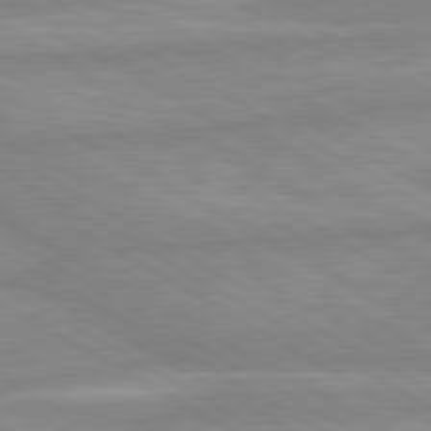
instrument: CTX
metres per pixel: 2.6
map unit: lApd
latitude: 80.2145
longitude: -168.2145
